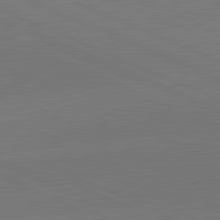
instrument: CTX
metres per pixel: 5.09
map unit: lApd
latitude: 81.9339
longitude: -155.1592
